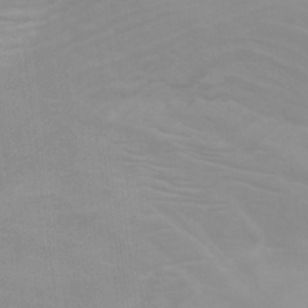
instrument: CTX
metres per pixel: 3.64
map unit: Nhu
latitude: -7.6722
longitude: -68.2144
